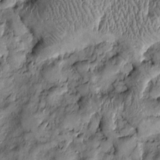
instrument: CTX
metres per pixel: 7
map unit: Htu
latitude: -6.2361
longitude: 159.6155
